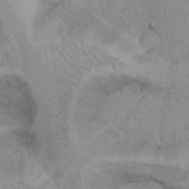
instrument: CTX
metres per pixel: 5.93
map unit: Hto
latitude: 13.3482
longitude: -56.0255
